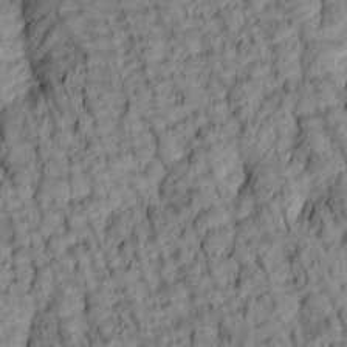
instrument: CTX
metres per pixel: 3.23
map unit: lAa
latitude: 5.7450
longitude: -116.1956
